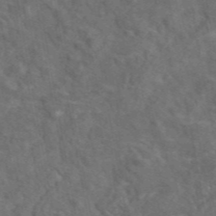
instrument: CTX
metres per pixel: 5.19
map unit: eAb
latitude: 46.4790
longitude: 108.9542
